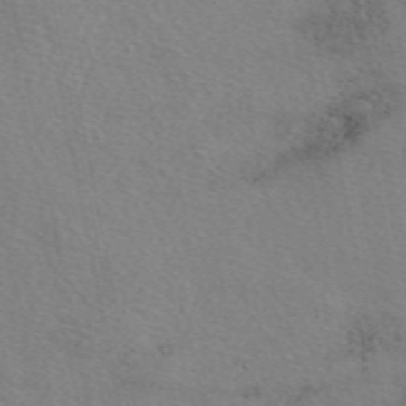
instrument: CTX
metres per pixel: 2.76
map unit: eAb
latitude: 50.1011
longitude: 106.9164
